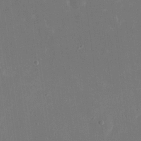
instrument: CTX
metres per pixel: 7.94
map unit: eHh
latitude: 18.7246
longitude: -70.5923
